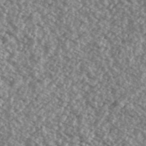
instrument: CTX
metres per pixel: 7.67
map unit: Ave
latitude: 39.4993
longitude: -111.6127
